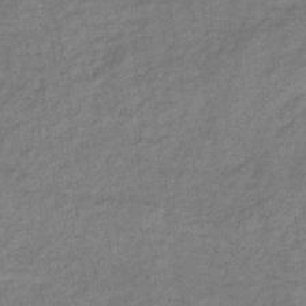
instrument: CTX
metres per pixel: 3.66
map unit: lHb
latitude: -33.8045
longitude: 65.2943
